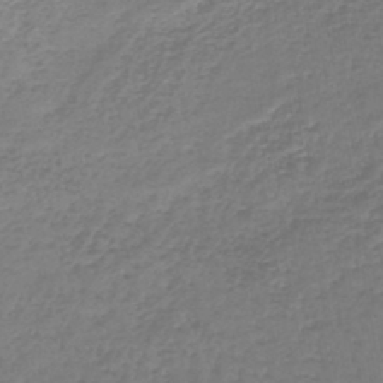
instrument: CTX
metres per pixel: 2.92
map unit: lHb
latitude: -44.5574
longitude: 58.9730
